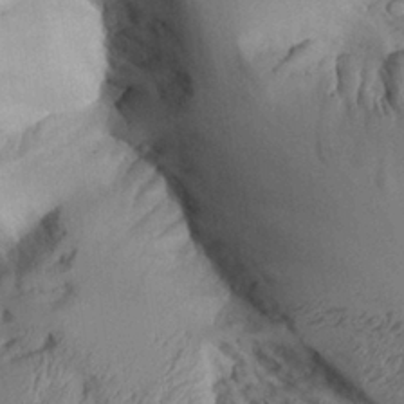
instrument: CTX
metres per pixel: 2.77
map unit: Aa
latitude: 26.7246
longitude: -129.7072
